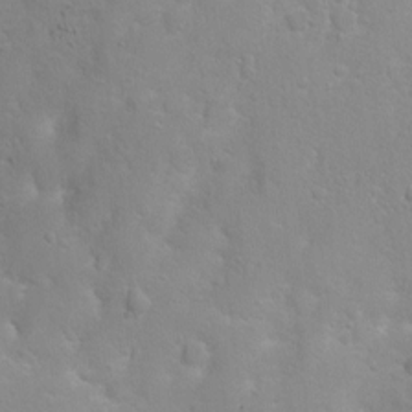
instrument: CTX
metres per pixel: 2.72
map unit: Ht
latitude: 3.6883
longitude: -26.2901
